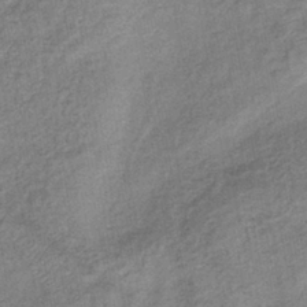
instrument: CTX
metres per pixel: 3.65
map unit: eHb
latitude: -39.3699
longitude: 80.3495
